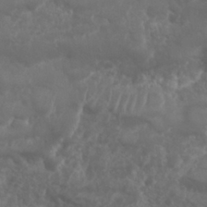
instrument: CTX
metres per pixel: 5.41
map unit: Nhu
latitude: 25.9339
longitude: -62.0444
